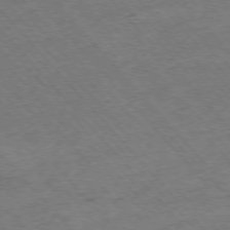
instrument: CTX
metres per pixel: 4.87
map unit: Hpe
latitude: -76.1984
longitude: -14.3468
